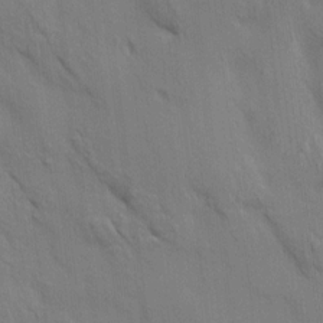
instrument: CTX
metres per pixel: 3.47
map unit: HNhu
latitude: 13.8395
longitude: 11.7289
